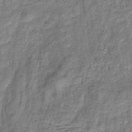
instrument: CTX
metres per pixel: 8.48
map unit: eHb
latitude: -33.4833
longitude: 75.2565
